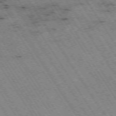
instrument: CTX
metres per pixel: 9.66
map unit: Hpe
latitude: -73.9556
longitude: 3.1431
